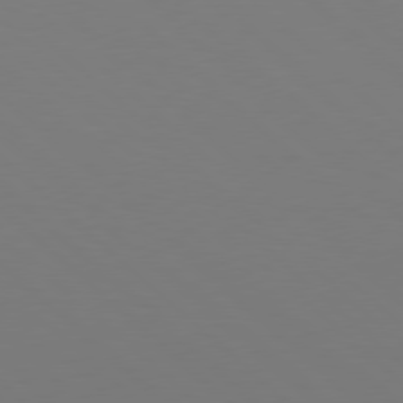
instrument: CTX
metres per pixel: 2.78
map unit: Hpe
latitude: 78.0444
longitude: -165.1592
